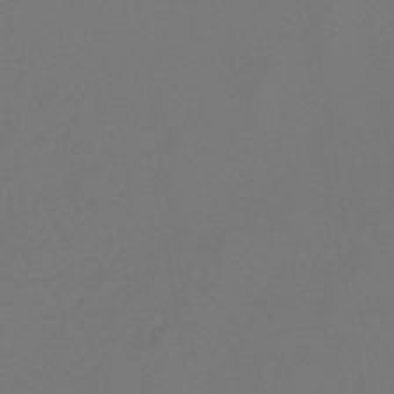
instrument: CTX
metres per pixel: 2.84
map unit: lHb
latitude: -47.3320
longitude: 72.3495
